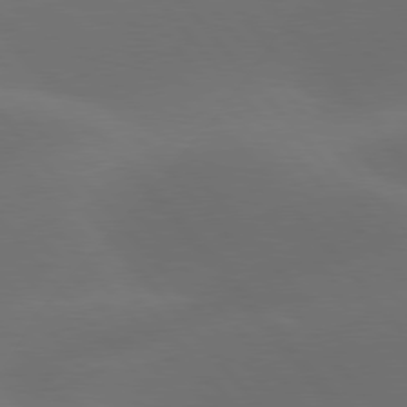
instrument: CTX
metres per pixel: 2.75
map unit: lApd
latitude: 78.1389
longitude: -52.9892
